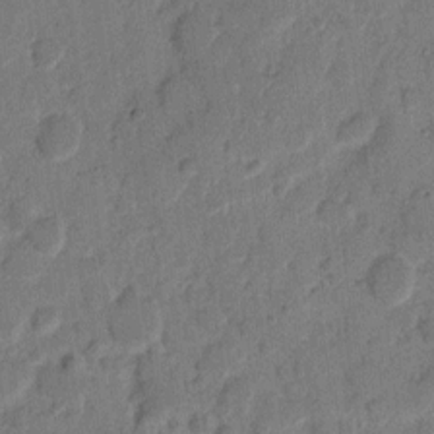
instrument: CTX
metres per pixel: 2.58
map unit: eHh
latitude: 9.0648
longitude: -65.0458
